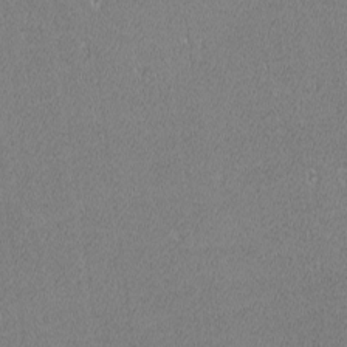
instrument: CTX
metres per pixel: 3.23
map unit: lHvf
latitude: -12.5007
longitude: -104.0822
